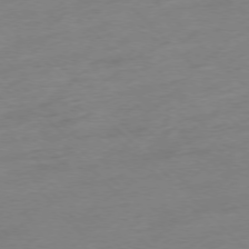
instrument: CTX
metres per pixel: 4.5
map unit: Ap
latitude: -77.0109
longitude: -62.8191
